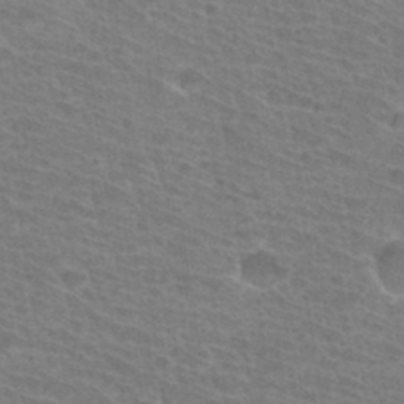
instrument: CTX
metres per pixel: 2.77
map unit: Hto
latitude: 32.6113
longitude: -41.7071
